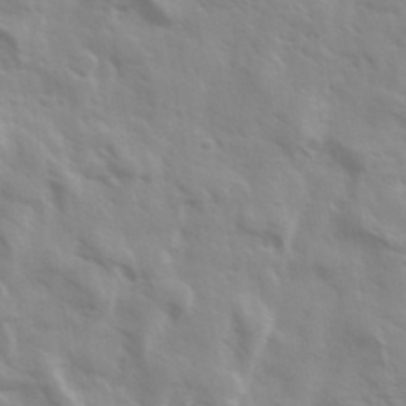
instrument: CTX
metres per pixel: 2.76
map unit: Ave
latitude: 36.9136
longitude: -111.2159
